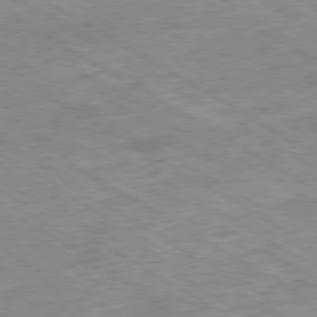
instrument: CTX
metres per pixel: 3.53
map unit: Ap
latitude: -80.1984
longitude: -86.3089
